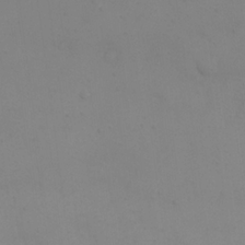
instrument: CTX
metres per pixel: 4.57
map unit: eHh
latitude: 22.1011
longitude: -65.2348
